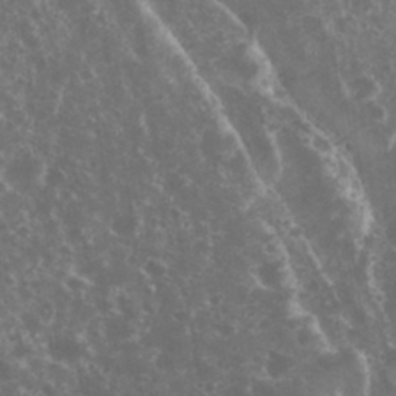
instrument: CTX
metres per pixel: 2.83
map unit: eHh
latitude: 34.4790
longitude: -61.7260
